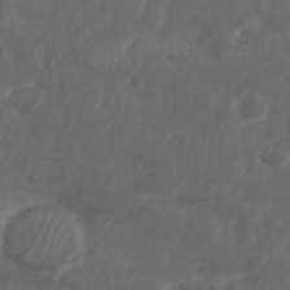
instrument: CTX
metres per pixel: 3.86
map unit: Nhu
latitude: 25.6882
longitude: -62.6302
